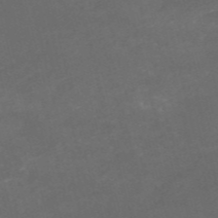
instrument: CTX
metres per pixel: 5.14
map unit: HNb
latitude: -54.6141
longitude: -35.8961
